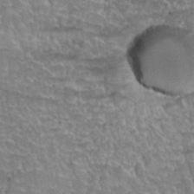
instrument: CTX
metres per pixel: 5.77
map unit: Hto
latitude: 35.8961
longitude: -45.4804
